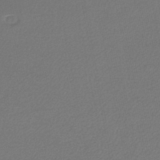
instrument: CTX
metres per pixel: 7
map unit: lHb
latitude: -45.2943
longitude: 75.0865
